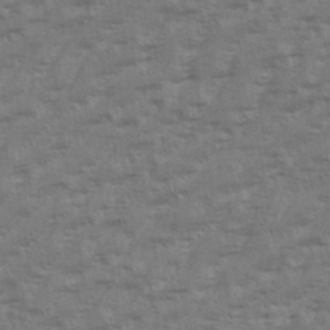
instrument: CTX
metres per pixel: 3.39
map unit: eHh
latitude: 35.6882
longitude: -133.2726
